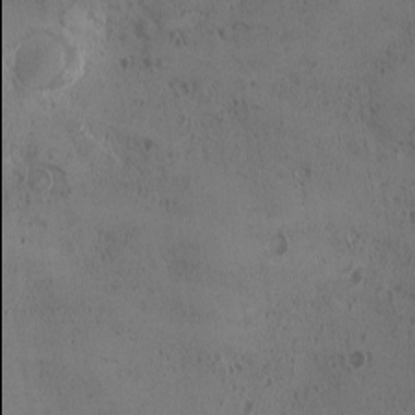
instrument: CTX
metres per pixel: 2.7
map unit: Ave
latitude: -9.8044
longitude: -117.9906
